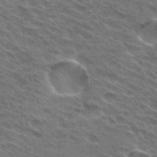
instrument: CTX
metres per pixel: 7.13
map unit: Hto
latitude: 30.6869
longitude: -44.9136
